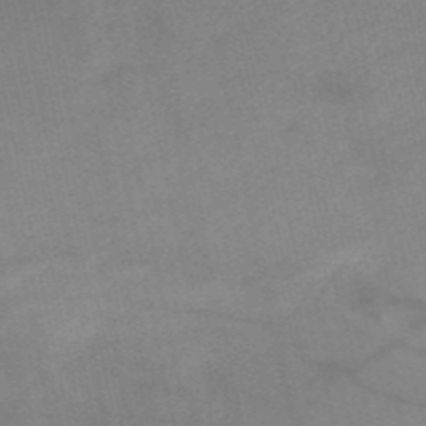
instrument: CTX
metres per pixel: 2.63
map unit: HNb
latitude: -53.0864
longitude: -49.8394
